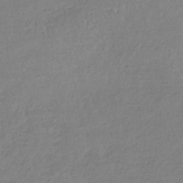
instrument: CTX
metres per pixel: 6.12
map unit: HNb
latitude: -34.9731
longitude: 55.1809
